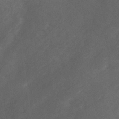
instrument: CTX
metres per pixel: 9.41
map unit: Ave
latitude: 1.7260
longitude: -111.6316
